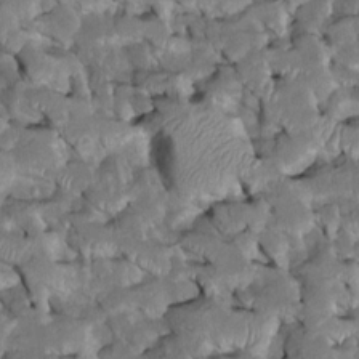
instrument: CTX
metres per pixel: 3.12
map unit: Htu
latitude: -7.1998
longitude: 145.5966
